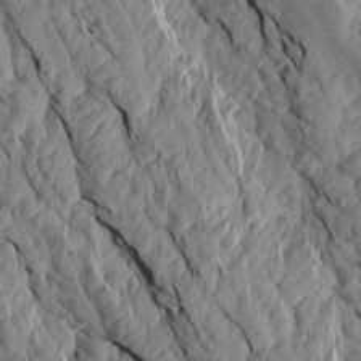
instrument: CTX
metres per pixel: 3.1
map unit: Aa
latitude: 18.1955
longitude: -146.3090
